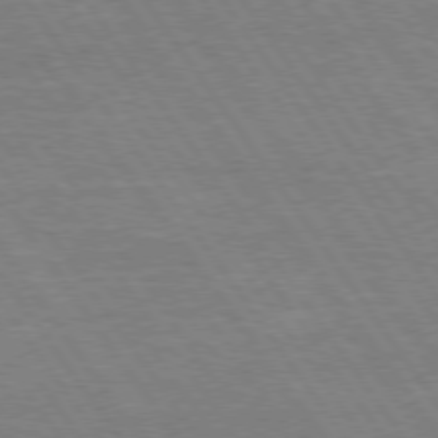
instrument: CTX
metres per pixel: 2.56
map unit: Hpe
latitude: 75.3293
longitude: -142.1956
